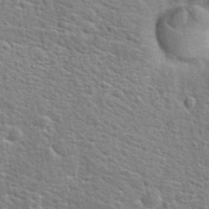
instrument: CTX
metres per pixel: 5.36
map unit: Hto
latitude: 24.0822
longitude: -48.6302
